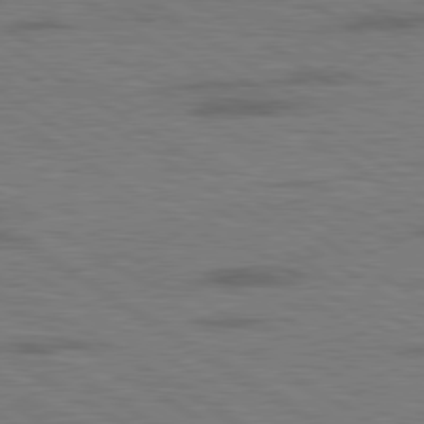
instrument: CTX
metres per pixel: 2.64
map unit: lApd
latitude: 79.5938
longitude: 168.0850
